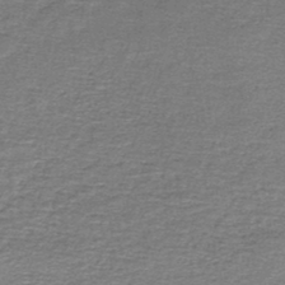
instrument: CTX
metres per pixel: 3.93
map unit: lHb
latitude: -44.9164
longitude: 57.6533
